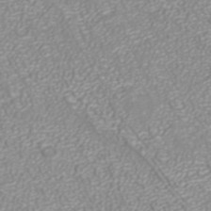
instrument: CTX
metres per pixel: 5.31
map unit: ANa
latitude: 40.7057
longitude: 25.5966
